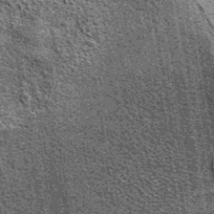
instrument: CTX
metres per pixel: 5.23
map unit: eAb
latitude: 39.6883
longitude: 107.4832
